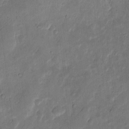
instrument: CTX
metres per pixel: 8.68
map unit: eHh
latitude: 7.1214
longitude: -72.1011
